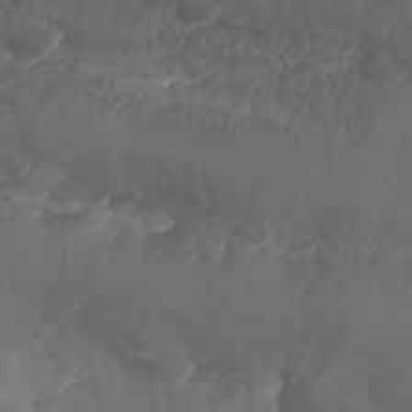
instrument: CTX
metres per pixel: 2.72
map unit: Nhu
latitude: 25.9339
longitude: -63.1592
